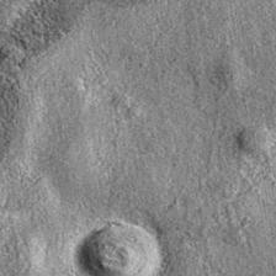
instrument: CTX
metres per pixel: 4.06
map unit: eAb
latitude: 36.2900
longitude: 111.1620
